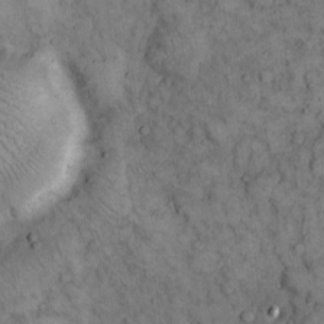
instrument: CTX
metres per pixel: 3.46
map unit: eHh
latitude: 13.1781
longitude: -64.6113
